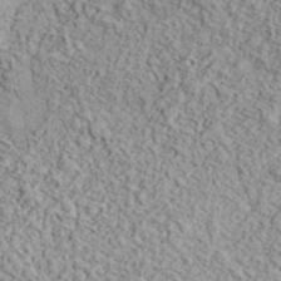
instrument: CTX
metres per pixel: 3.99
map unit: eHh
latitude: 37.6694
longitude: -81.1970
